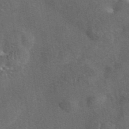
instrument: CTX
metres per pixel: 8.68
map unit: eAb
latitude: 43.7450
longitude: 110.9919
